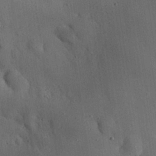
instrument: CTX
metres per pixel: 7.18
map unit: eHh
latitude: 25.1781
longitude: -71.7072
